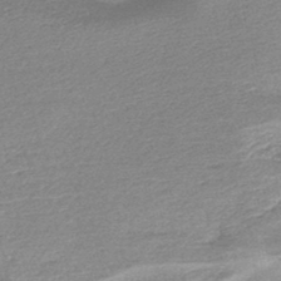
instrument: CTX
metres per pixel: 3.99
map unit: lHb
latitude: -44.2362
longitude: 77.8800
